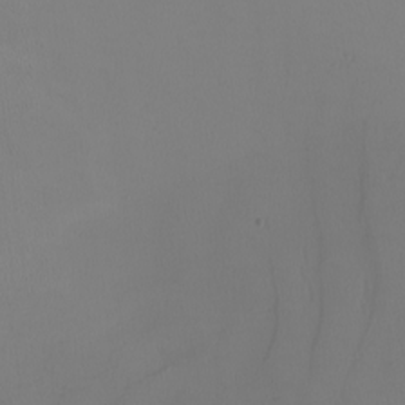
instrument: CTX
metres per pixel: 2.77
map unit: Nhu
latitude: -7.9178
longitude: -95.0270
